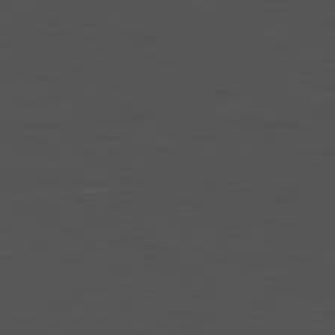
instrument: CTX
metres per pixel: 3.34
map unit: Hpe
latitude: -78.3873
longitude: 15.1620
